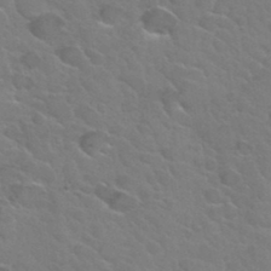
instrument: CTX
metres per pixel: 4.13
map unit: Hto
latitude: 34.3467
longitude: -50.2333
